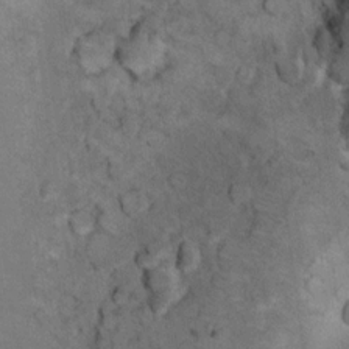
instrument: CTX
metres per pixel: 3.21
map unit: Ht
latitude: 11.8017
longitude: -31.9528
